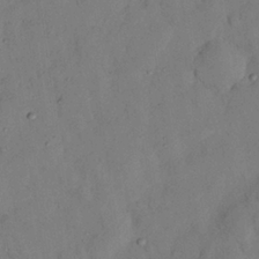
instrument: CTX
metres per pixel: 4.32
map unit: Nhu
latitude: 26.7435
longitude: -72.9136
